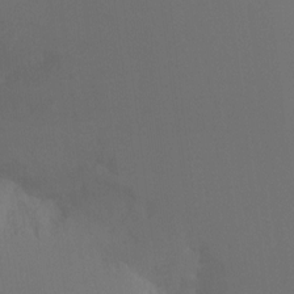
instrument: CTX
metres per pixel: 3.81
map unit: Ht
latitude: -16.4251
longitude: -49.9717
